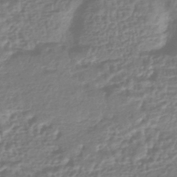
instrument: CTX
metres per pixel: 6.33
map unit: HNhu
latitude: -45.1620
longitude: 100.1038
